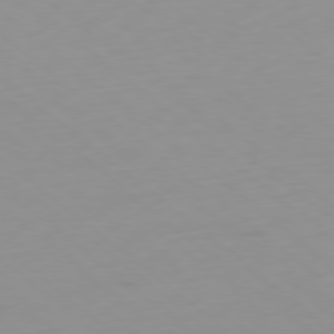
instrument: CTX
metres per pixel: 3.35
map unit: Ap
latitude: -78.5384
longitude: -63.5749
